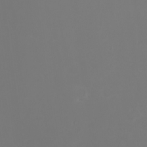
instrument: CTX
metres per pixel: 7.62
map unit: HNhu
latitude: 6.1956
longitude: 14.4440
